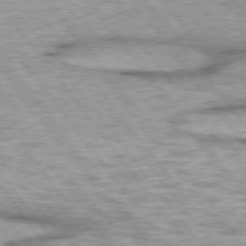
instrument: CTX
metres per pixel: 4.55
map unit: lApd
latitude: 75.0270
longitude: -48.6679
